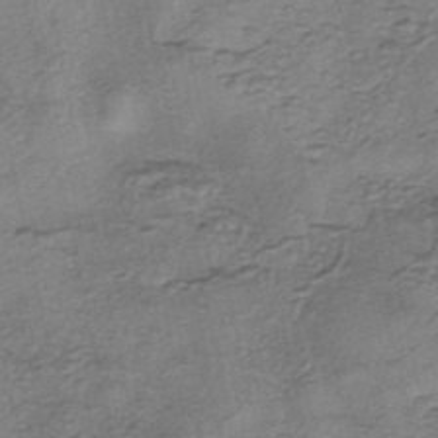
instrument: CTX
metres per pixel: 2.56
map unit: eHh
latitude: -42.8974
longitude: 120.2550
